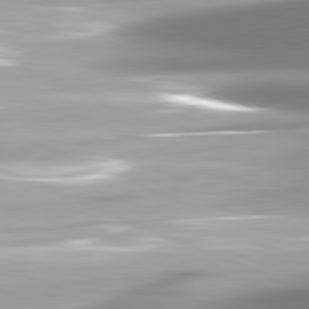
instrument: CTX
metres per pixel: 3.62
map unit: lApd
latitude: 81.5560
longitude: -143.9906
